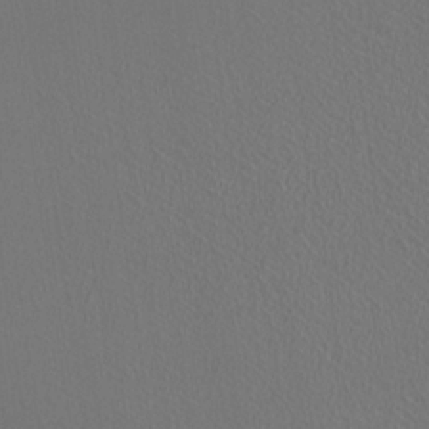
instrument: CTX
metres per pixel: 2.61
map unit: HNhu
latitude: -1.0298
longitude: -1.0647
